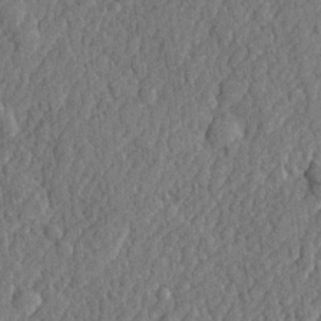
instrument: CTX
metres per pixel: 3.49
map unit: lHvf
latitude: 22.8002
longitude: 142.9919
